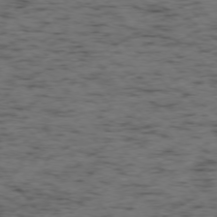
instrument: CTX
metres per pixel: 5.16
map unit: Ap
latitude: -76.0472
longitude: -61.6694
